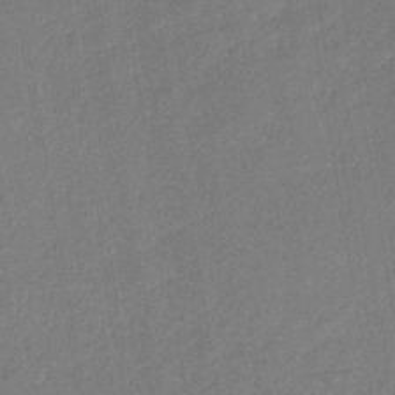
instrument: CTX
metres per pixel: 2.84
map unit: eHb
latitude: -34.0850
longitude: 74.0850
